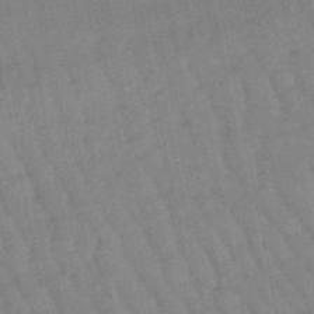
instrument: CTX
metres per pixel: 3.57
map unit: lHb
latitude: -48.3307
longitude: 78.1039
